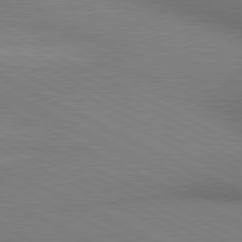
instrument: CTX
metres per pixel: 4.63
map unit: lApd
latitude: 80.7246
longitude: 144.9731
